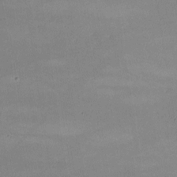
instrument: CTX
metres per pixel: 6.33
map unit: lHvf
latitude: -9.9367
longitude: -101.7639
